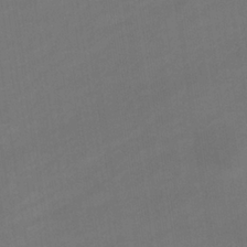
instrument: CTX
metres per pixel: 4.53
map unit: eHb
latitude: -33.0865
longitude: 72.7274
